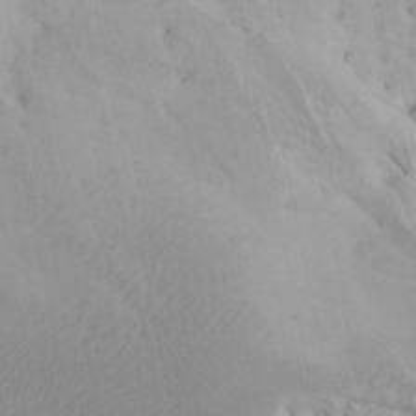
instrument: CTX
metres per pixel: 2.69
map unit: Htu
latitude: -7.5210
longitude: -66.4412
